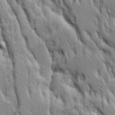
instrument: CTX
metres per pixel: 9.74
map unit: Ave
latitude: 14.3090
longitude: -131.5372
